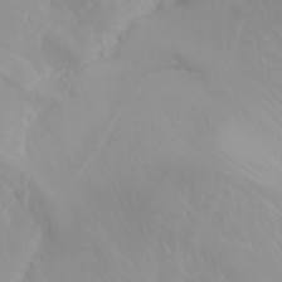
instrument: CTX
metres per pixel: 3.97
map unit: Nhu
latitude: -4.6896
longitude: -85.3482
